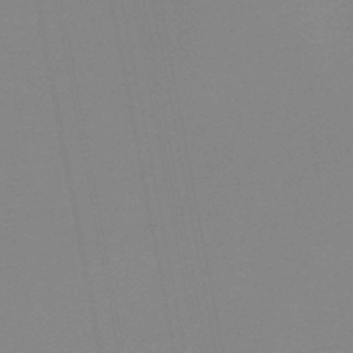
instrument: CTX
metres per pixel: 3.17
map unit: HNb
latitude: -46.4251
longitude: -39.5560
